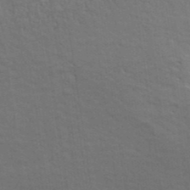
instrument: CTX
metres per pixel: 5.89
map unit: ANa
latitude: 41.0836
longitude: 30.4440
